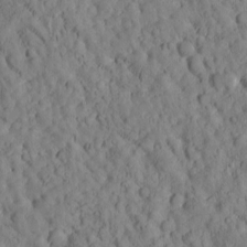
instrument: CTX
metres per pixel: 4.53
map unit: Htu
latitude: -3.2375
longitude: 174.1794
